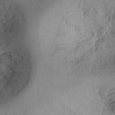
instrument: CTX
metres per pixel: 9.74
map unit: Ht
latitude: 11.2348
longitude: -74.3278
